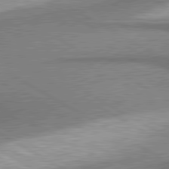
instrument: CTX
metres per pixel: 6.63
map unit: lApd
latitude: 80.6868
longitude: 164.3496
